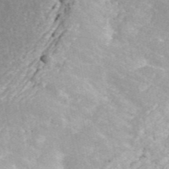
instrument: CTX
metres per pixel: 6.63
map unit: ANa
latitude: 43.7450
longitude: 30.0661
